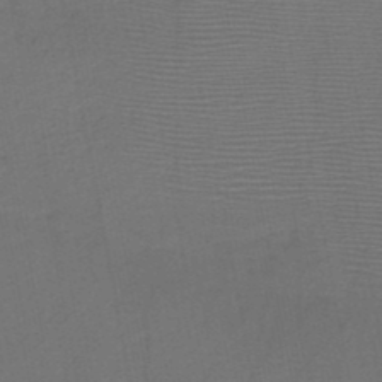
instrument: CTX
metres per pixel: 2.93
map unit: HNb
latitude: -47.7288
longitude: -40.1577
